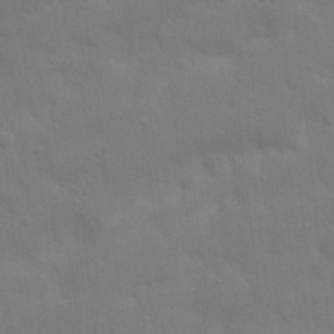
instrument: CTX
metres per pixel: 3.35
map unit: Nhu
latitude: 21.4994
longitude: -73.0837
